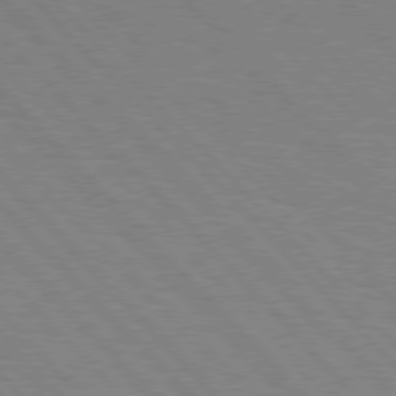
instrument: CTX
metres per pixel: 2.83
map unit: Hpe
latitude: 76.7624
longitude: -126.5735
